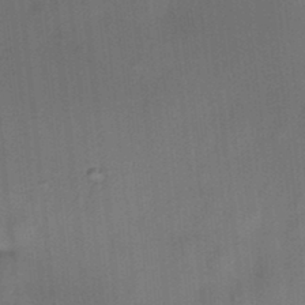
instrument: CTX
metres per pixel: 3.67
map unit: HNhu
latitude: 13.2348
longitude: 10.6896
